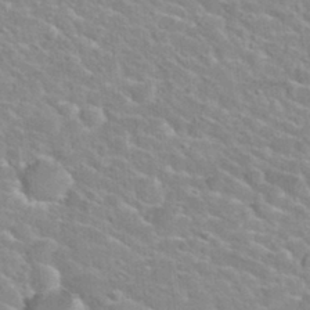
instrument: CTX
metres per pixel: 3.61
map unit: Nhu
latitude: 30.2523
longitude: -50.2333
